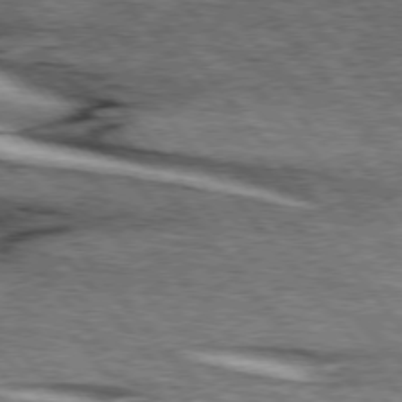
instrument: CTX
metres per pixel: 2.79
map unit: lApd
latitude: 75.9339
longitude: -81.8016
